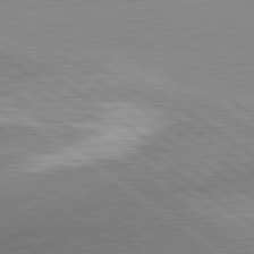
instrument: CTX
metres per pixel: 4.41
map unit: lApd
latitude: 81.5182
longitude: -156.8946
